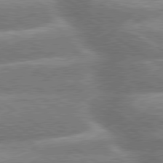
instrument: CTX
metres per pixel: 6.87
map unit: lApd
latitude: 79.8017
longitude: -159.6505
